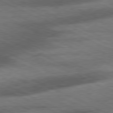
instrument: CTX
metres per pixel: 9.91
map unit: Ap
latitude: -81.1998
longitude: -91.2159
